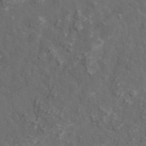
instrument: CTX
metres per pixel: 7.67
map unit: lHvf
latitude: 37.4238
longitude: -89.7450
